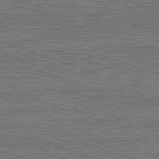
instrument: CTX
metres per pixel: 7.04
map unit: lApd
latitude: 82.7813
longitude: 175.1431
